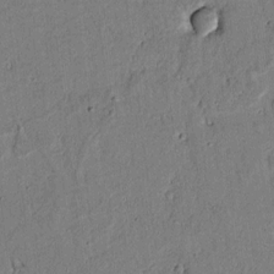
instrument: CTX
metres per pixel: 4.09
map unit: lAvf
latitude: 5.7639
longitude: 168.8219
